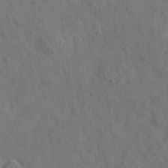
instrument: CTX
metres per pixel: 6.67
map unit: eAb
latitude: 35.1025
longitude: 107.9556
